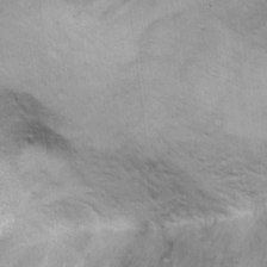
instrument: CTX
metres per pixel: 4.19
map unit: Ht
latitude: 11.6127
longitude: -39.7827
